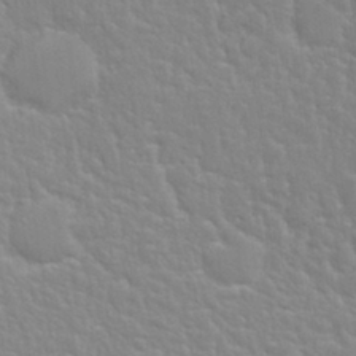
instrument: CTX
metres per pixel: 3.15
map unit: Nhu
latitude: 28.6868
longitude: -54.5546
